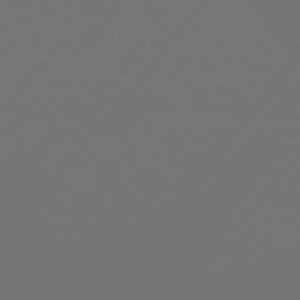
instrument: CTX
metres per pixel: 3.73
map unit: Hpe
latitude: 75.0458
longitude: -129.4615
